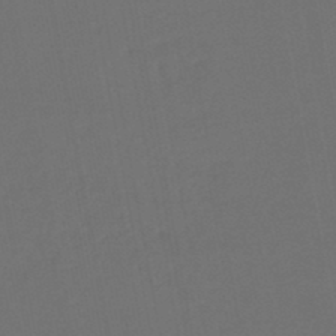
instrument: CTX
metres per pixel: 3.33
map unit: lHb
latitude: -47.8611
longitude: 71.5399
